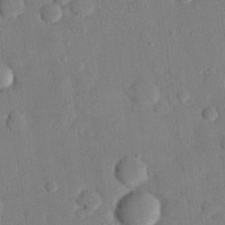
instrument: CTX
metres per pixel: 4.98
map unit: eHh
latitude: 27.3671
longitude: -79.3293
